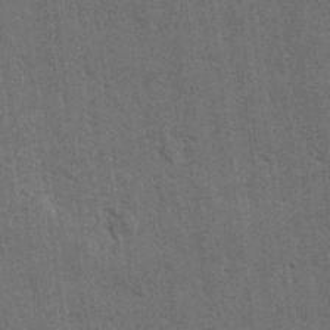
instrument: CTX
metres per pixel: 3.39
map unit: lAvf
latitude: -5.2376
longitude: -114.5734
